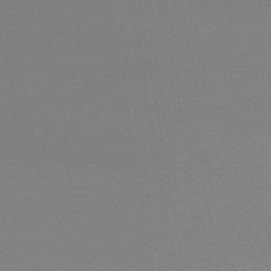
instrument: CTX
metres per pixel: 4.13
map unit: lHb
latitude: -46.2550
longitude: 59.2186
